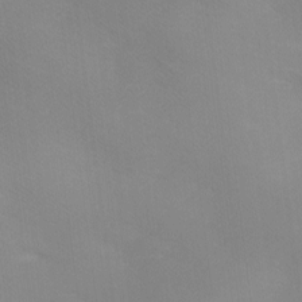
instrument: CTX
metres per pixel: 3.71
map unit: Ave
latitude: 0.3278
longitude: -114.4601
